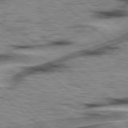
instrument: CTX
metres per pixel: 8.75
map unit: Hpe
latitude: 78.1389
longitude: -156.3467
